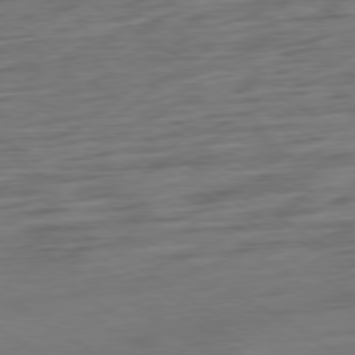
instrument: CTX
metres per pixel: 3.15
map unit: Ap
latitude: -79.8989
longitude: -54.6679
